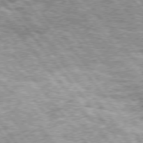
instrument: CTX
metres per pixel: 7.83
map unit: Hpe
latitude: 75.0647
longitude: -157.1214
